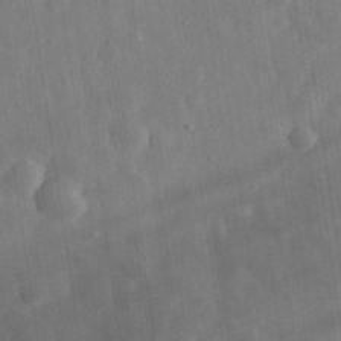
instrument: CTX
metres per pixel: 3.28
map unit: eHh
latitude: 32.5924
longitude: -78.2901
